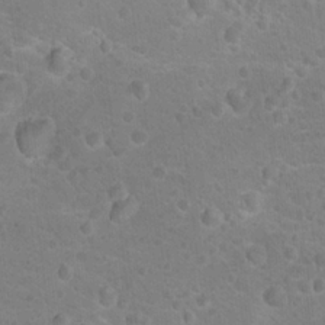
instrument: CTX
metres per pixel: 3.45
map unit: Nhu
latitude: 17.6505
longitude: -32.4979
